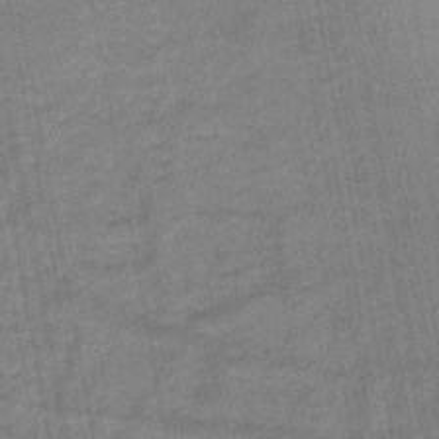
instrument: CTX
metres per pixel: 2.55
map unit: HNb
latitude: -46.8786
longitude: -36.3656
